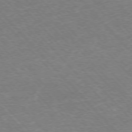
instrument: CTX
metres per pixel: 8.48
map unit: Hpe
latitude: -76.4251
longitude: -12.4223
